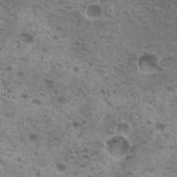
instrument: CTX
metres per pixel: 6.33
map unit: Hto
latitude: 20.3845
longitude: -31.6316
